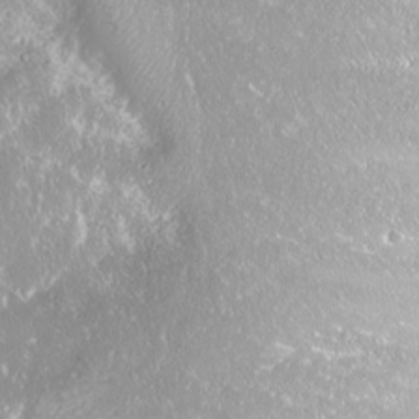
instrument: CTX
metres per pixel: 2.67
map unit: Nhu
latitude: -8.1228
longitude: -71.1403
